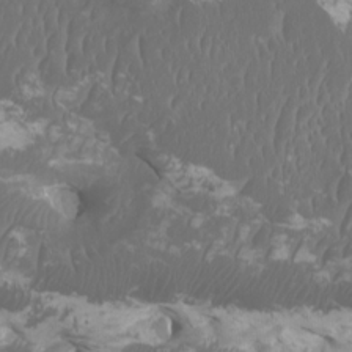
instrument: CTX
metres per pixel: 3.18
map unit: HNhu
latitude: 0.8758
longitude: 7.6722
